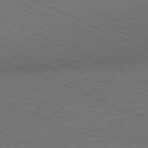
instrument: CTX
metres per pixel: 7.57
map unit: Ap
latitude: -80.9920
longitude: -75.6505
